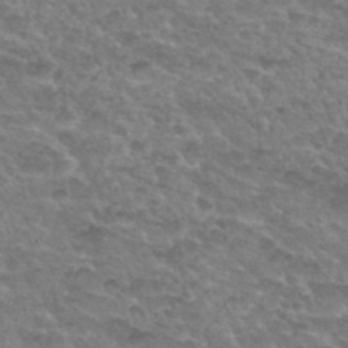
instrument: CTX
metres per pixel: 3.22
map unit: Hto
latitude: 32.5735
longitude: -49.1025
